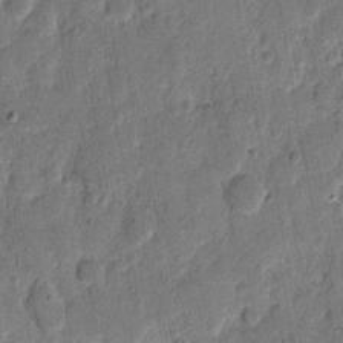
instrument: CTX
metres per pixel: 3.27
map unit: eHh
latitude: 8.9325
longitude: -66.6301
